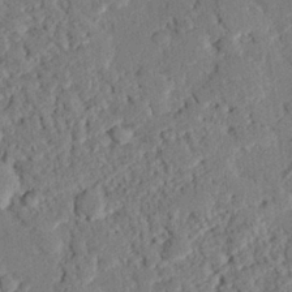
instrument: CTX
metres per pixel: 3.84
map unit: eHh
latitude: 26.1578
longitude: -81.1025
